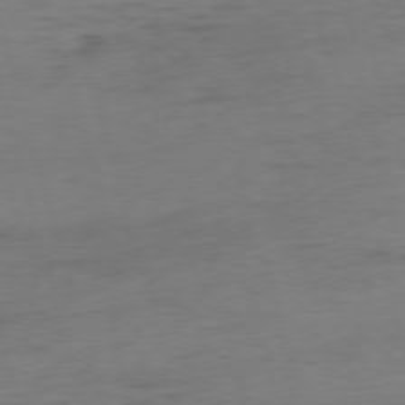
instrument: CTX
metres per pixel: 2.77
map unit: Ap
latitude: -75.4455
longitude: -73.7072
